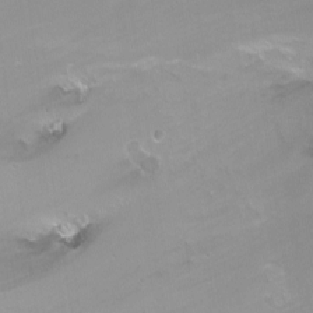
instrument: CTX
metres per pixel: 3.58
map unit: Nhu
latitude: -7.3131
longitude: -44.2333
